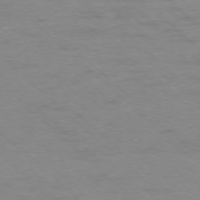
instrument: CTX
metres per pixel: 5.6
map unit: Ap
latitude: -77.0864
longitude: -77.4426
